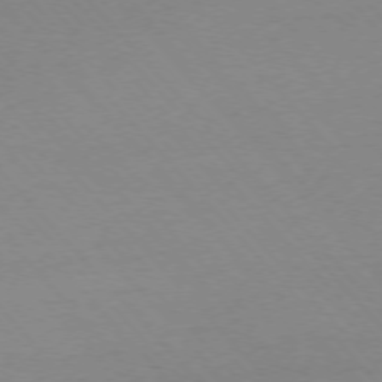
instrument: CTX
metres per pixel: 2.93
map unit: Ap
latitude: -76.0472
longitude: -86.1011
